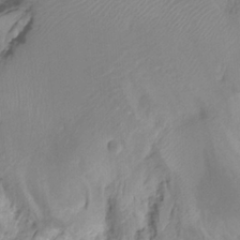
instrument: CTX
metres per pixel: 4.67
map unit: Hto
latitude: -8.0850
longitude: -44.5923
